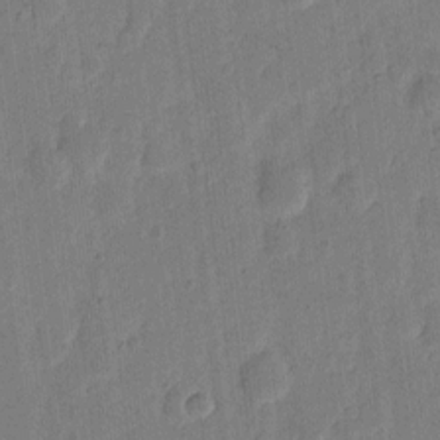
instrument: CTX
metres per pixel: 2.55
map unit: eHh
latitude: 7.2915
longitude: -70.8947
